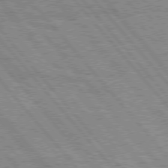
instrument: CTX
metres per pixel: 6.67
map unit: Hpe
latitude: 75.9339
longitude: -150.2144
